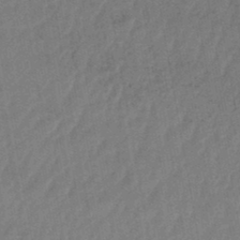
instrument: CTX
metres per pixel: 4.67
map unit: lHb
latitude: -43.8422
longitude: 77.0109
